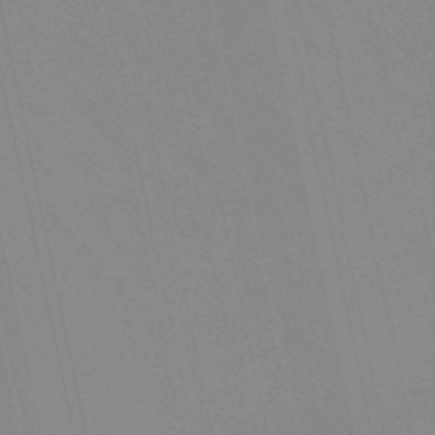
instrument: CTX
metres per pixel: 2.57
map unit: lHb
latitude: -48.4440
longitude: 75.2943
